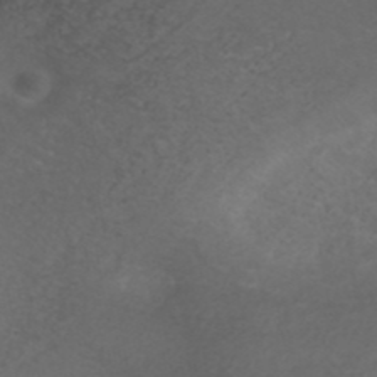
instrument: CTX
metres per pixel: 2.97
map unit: ANa
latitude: 42.1389
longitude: 27.8800
